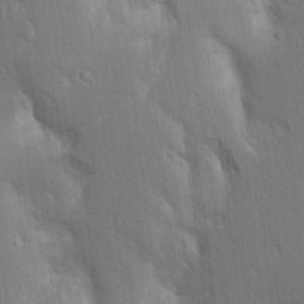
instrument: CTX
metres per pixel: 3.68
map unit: Aa
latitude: 16.2334
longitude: -149.2348
